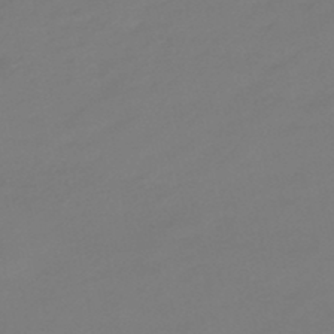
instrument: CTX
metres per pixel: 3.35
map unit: eHb
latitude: -46.8219
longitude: 86.1039
